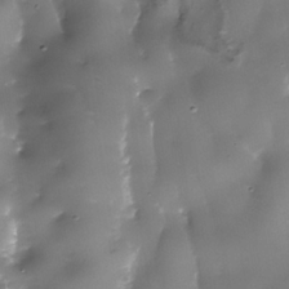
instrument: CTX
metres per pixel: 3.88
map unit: Nhe
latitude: -35.9745
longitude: -89.8962
